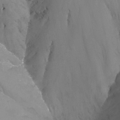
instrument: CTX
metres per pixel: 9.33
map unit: Nhu
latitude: -13.1620
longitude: -64.5924
